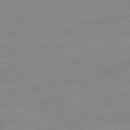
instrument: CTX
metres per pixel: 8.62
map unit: Ap
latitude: -77.7856
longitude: -81.9528
